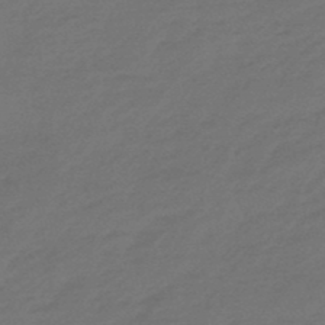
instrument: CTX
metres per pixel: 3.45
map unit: eHb
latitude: -47.9745
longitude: 85.9178
